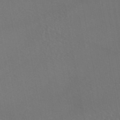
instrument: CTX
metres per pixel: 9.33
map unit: eAb
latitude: 45.6883
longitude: 112.8975
